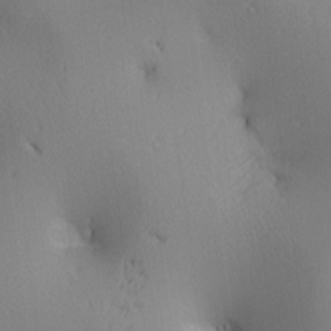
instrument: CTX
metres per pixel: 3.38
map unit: lAa
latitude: 3.8205
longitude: -116.9703
